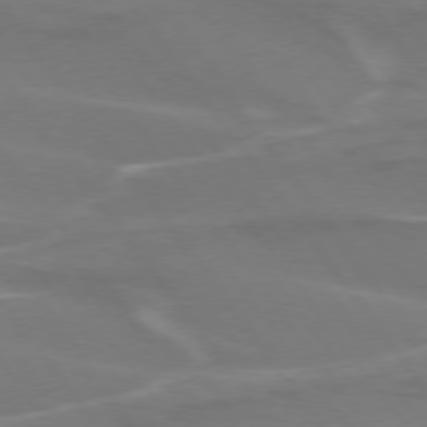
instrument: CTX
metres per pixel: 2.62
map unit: lApd
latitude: 75.0081
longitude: -62.3468
